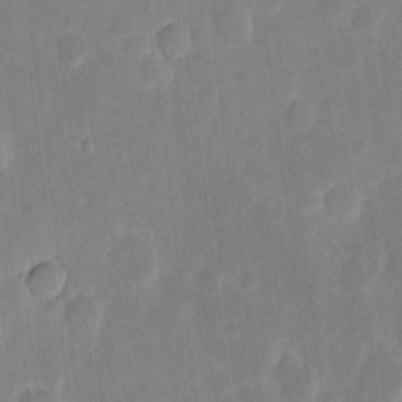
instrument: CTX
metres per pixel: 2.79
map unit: eHh
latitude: 6.8380
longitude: -70.3656
